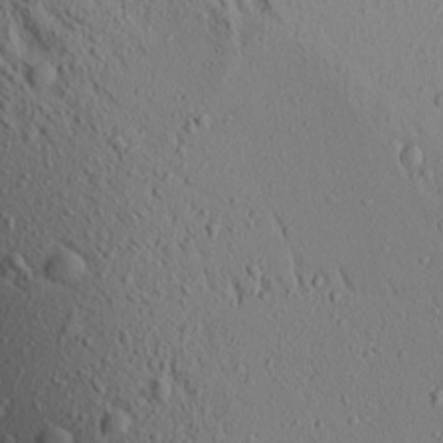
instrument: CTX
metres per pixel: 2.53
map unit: Aa
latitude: 18.3089
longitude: -148.0633
